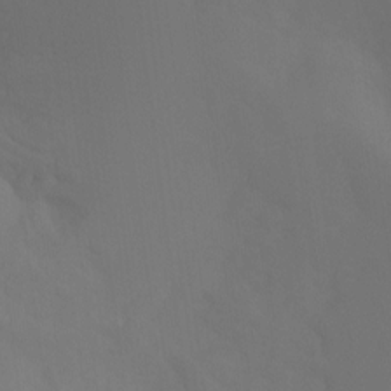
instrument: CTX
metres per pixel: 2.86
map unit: Ht
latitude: -15.6155
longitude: -42.4034
